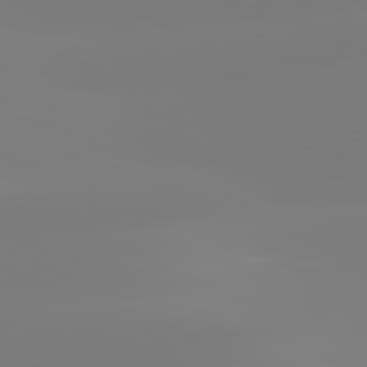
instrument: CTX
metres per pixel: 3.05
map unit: lApd
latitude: 81.8961
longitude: -159.4804
